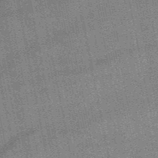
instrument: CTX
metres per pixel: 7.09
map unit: HNb
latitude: -52.0094
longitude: -42.3278
